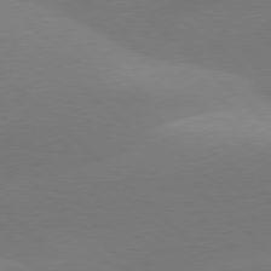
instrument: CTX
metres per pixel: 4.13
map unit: lApd
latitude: 77.8394
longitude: -51.4426
